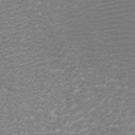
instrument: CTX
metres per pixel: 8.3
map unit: Htu
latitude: -6.8219
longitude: -74.0822
